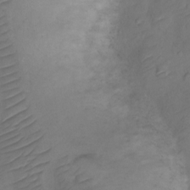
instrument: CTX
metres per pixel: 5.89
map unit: Ht
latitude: 0.1200
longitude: -34.9324
